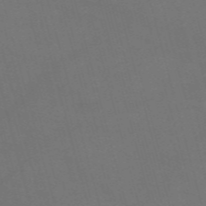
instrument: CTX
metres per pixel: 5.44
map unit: Nve
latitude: -59.2186
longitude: 62.2550
